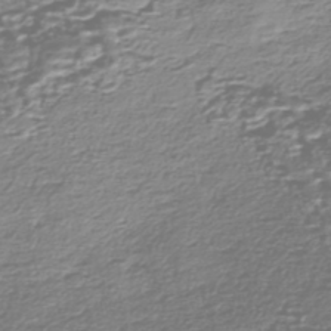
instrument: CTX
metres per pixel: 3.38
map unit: Nhe
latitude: -47.1053
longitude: -171.7450
